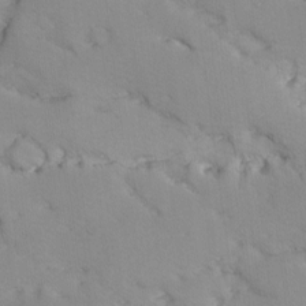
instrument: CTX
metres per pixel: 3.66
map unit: Ave
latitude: -9.6911
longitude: -117.3293
